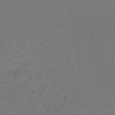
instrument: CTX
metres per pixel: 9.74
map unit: HNb
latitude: -50.5574
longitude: -49.0458
